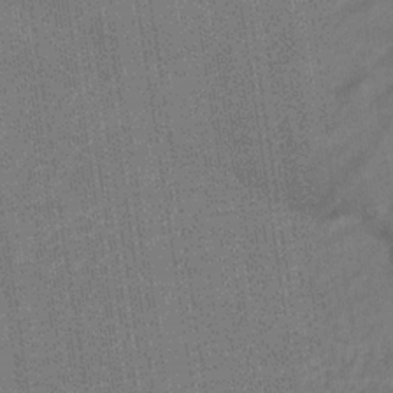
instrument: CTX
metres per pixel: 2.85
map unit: eHb
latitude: -33.1431
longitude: 71.4832
